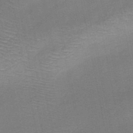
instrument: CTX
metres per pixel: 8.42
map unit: HNb
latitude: -48.8597
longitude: -47.9528
